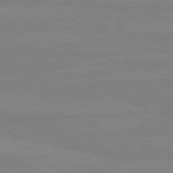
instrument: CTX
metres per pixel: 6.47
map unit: lApd
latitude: 81.1781
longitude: -178.4790
